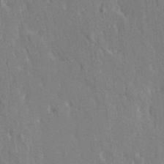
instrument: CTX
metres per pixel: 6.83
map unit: HNhu
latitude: 4.9514
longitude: 10.5574
